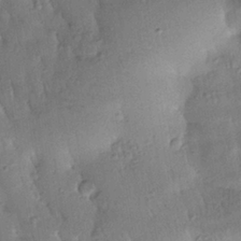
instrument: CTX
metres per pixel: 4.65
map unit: Htu
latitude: 0.0444
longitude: 173.2187
